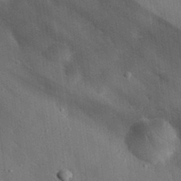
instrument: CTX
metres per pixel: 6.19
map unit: eHh
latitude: 30.7436
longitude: -76.9891
